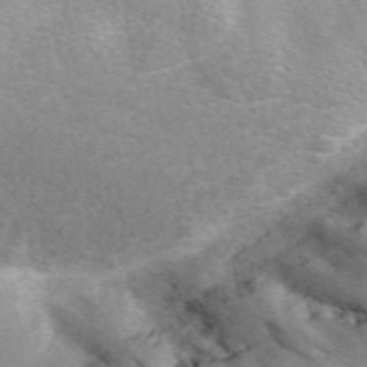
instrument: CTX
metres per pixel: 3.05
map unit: eAb
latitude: 49.1781
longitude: 118.7085
